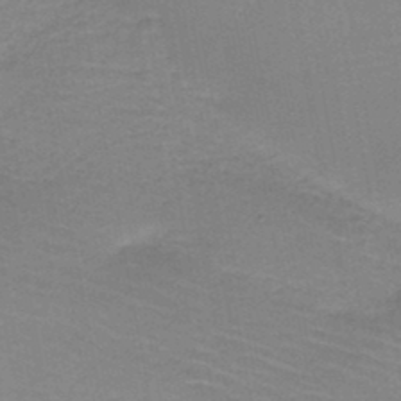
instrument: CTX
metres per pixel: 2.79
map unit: HNb
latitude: -46.5007
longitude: -44.6868
